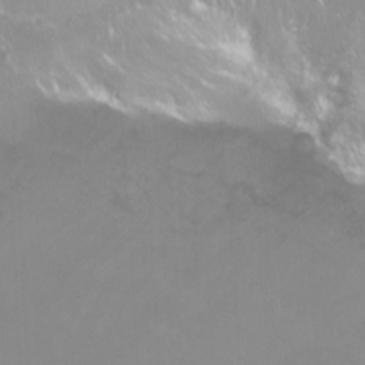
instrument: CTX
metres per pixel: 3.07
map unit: Nhu
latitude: -8.4629
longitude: -73.5560
